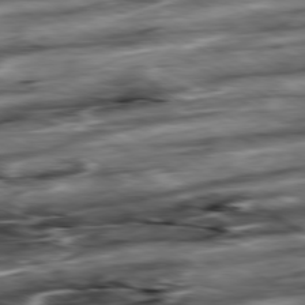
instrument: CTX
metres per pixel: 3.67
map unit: Hpe
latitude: -79.3320
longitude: -20.3845
